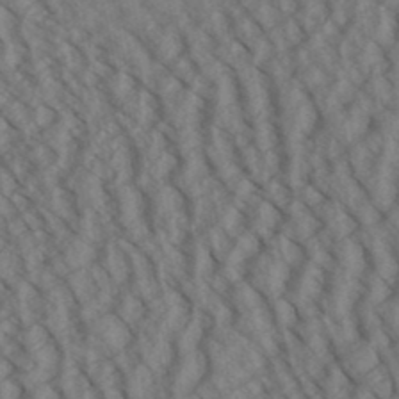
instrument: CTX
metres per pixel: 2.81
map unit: Aa
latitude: 30.2901
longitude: -138.6679
